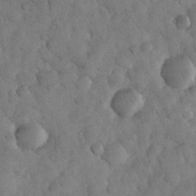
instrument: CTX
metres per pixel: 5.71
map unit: eHh
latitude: 32.6113
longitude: -69.2159
